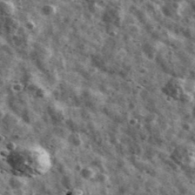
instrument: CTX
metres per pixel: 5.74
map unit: Ave
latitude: 41.7261
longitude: -107.7261
